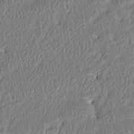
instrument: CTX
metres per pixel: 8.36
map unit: Htu
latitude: -3.7099
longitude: 176.1795
